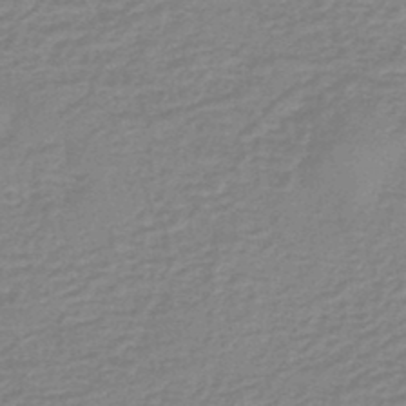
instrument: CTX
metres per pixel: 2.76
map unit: eHb
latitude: -44.9353
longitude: 81.8612
